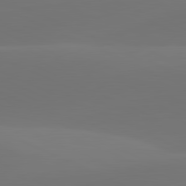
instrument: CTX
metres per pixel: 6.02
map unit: lApd
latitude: 81.8205
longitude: 128.8786
